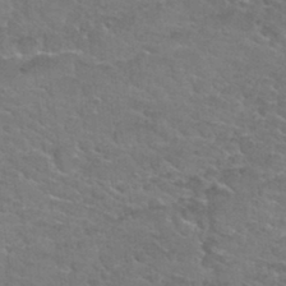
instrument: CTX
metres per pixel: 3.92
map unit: Nhu
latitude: 31.3671
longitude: -50.2144
